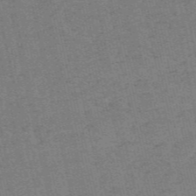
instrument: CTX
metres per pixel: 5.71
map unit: HNb
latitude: -55.2754
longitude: -42.4790
